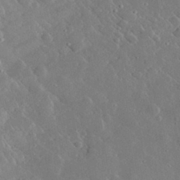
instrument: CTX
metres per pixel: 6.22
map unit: lHvf
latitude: 32.4223
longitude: -85.1781
